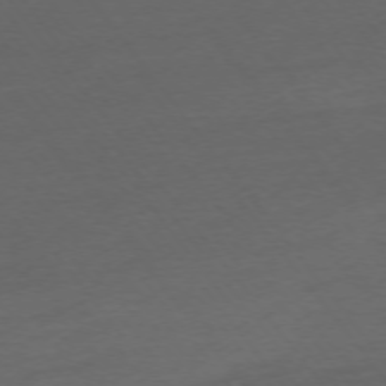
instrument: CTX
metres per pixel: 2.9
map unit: Ap
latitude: -74.9920
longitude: -83.1970
